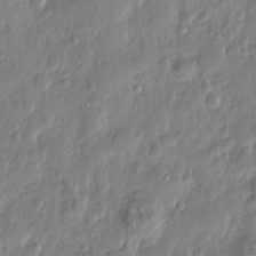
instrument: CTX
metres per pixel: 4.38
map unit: Htu
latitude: -2.6140
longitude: 179.2187
